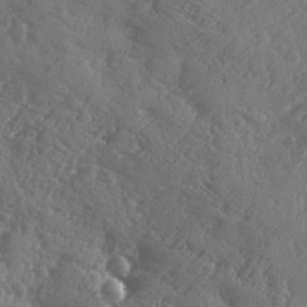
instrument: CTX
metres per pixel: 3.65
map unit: Ave
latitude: -9.5777
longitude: -118.8380
